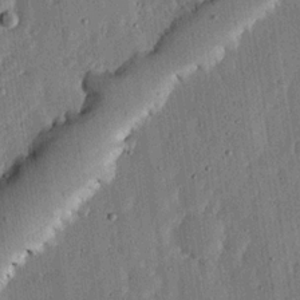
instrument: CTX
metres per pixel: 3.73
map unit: lHvf
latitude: 19.6882
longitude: -114.5923
